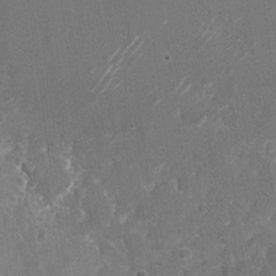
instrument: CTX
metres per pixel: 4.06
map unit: Nhu
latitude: -24.8030
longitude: -71.8772
